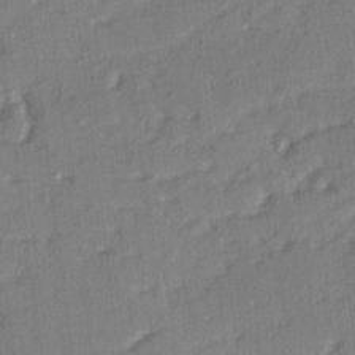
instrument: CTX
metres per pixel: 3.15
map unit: Ave
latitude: 2.3656
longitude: -110.4601
